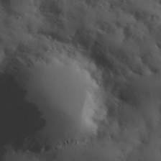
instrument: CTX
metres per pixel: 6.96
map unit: eHh
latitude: 29.8772
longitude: -81.7639
